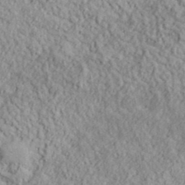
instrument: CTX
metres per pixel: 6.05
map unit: lHvf
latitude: 38.8002
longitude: -90.7813
